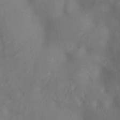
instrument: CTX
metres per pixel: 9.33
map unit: Ht
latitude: -7.9178
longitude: -27.8395
